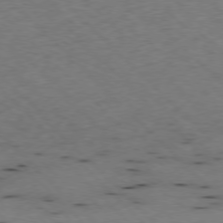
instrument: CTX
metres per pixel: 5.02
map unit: Ap
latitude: -77.7100
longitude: -61.5371
